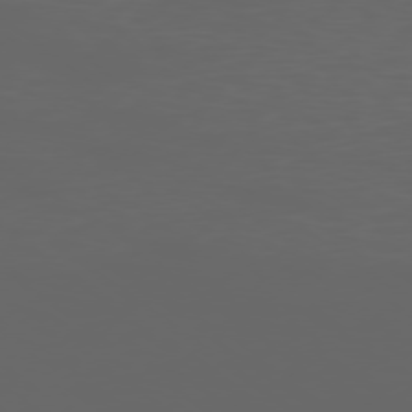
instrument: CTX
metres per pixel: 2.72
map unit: Ap
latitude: -77.7100
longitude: -75.6316
